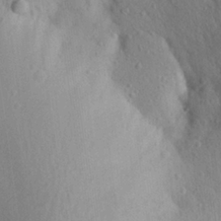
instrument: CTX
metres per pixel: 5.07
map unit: Aa
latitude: 25.1214
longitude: -149.9717
